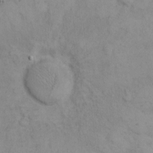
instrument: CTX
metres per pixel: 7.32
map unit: Hto
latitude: 7.8961
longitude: -59.4049
